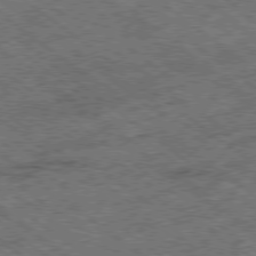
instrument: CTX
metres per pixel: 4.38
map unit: Ap
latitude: -79.2754
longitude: -51.1214
